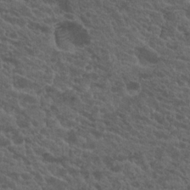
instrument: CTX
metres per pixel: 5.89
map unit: Hto
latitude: 19.6694
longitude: -34.5545
